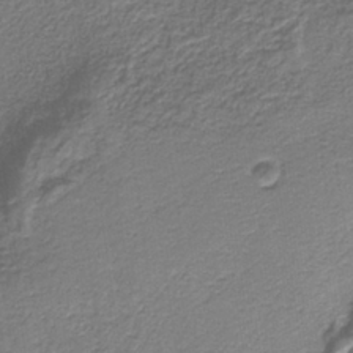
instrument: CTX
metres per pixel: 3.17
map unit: HNb
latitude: -37.9556
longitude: 53.6155
